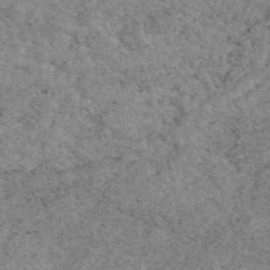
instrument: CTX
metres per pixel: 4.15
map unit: eAb
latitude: 48.3656
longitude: 116.0472
